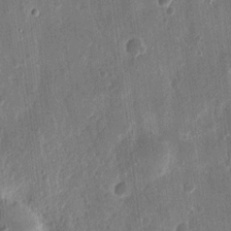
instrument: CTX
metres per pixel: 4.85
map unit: eHh
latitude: 12.4979
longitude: -73.4238
